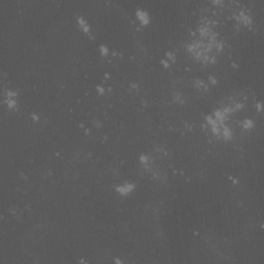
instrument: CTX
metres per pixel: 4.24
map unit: lHvf
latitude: -13.3699
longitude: -101.5560
